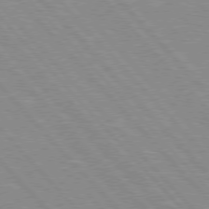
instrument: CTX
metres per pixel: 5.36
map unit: Hpe
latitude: 76.0444
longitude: -126.6680
